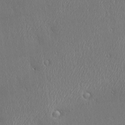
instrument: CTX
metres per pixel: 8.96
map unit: Ave
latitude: 22.2333
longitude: -136.5546
